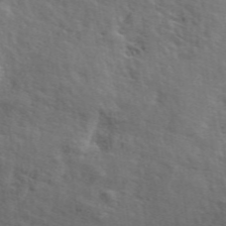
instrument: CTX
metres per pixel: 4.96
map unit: ANa
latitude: 49.0269
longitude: -74.3845
